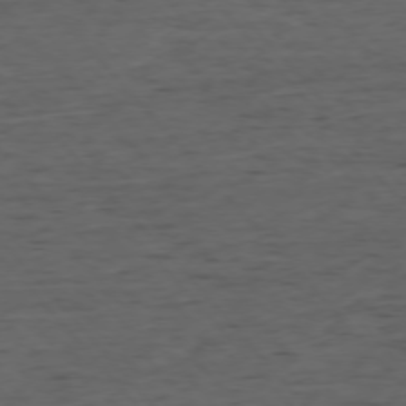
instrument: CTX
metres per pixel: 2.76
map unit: Ap
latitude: -76.1228
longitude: -91.9906
